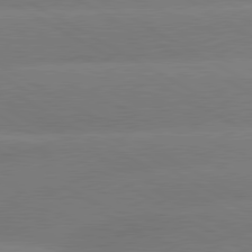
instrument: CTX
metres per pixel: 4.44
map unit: lApd
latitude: 80.6113
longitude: -149.6127
